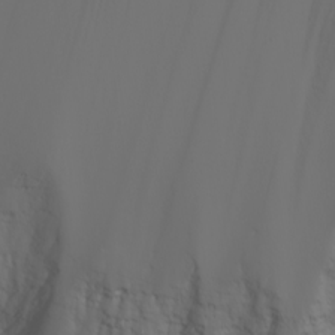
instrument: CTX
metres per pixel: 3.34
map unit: Nhu
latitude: -7.4454
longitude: -90.3467
